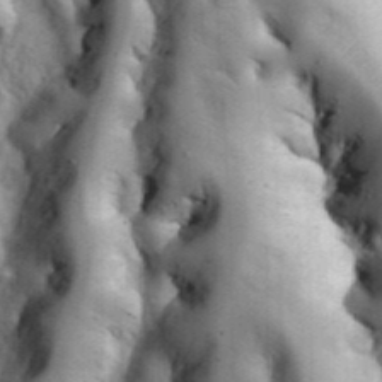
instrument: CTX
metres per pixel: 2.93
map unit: eHh
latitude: 36.1011
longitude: -67.1025
